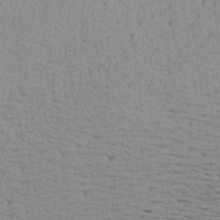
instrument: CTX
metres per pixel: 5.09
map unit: Aa
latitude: 21.3104
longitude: -144.3656
